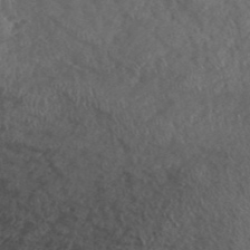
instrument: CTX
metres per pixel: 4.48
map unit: ANa
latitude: 41.7071
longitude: 53.6155
